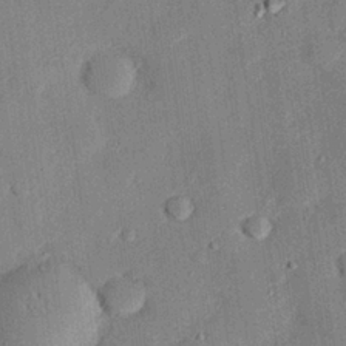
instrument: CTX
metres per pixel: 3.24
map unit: eHh
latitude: 27.6694
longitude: -82.0633
